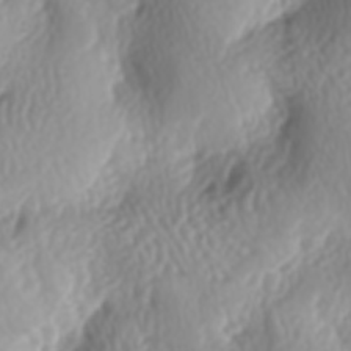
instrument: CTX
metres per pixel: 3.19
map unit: lAa
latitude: -6.1794
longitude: -123.9906
